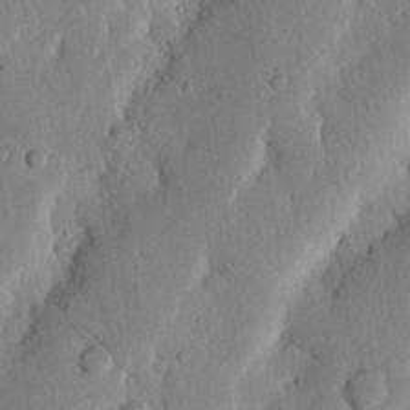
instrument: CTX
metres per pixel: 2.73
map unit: Nhu
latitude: 19.8772
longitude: -74.9514
